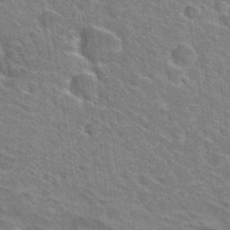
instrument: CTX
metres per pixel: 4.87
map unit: Hto
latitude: 31.1404
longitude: -44.7057
